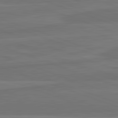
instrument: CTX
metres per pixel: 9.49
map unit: lApd
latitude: 82.3467
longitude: -175.9339
